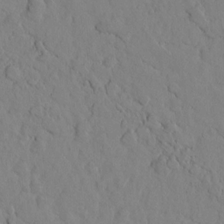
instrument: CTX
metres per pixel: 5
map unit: lAvf
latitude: 8.0633
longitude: 165.7667
